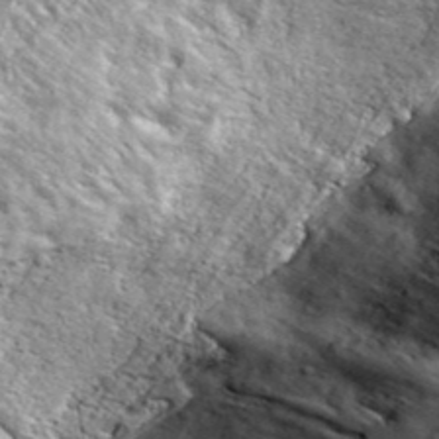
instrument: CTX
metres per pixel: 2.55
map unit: eHh
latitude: 42.0255
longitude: -90.4412
